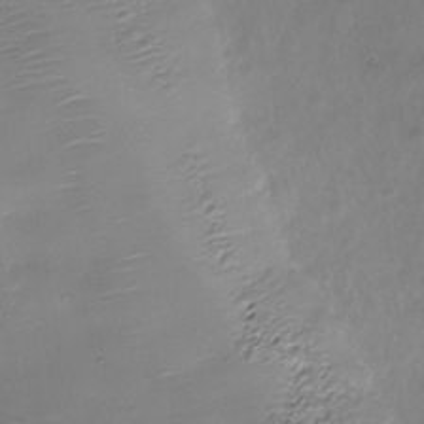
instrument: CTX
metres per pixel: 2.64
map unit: Nhe
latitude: -36.5762
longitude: -89.9151
